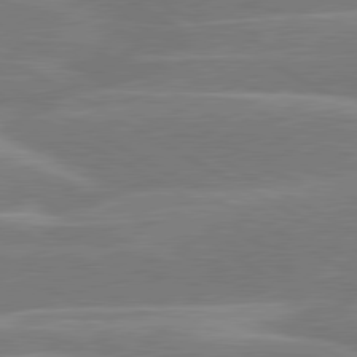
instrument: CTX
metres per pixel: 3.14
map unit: lApd
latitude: 80.4223
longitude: -123.7450
